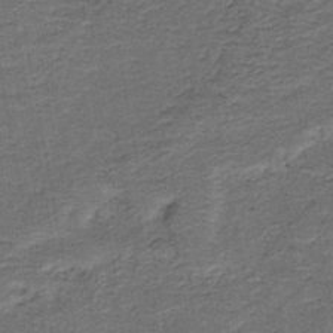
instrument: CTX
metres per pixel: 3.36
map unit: HNb
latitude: -43.2187
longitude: 51.3510
